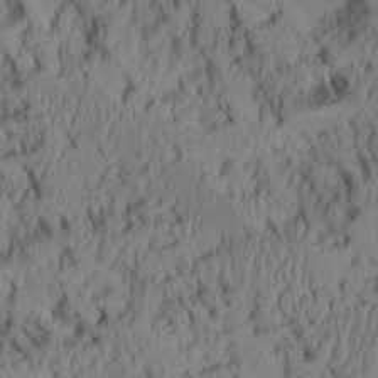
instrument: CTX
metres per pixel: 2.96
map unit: Aa
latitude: 6.7624
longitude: -128.4601
